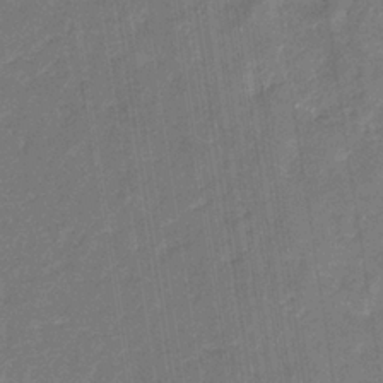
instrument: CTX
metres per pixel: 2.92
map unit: eHb
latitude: -34.2739
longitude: 74.7652
